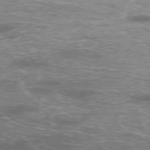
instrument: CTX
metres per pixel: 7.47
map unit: Hpe
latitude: -75.9178
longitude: -10.8947
